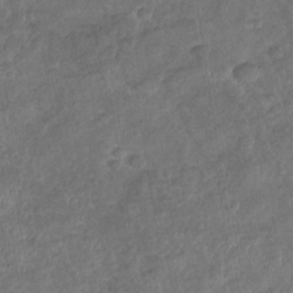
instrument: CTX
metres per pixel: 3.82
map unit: Nhu
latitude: -30.8597
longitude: -62.0822
